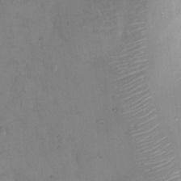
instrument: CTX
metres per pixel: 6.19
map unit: eHh
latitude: 13.0837
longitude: -62.0255
